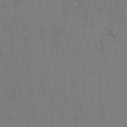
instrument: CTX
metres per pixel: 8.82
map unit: Ht
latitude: 0.6301
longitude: -34.2711
